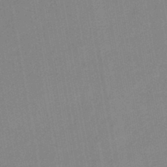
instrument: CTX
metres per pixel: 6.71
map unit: lHb
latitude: -45.8422
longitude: 73.1809
